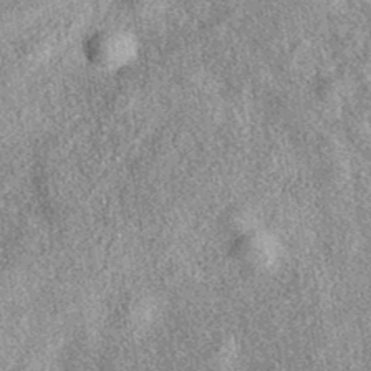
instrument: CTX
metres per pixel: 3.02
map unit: eAb
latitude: 39.2348
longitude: 106.9542
